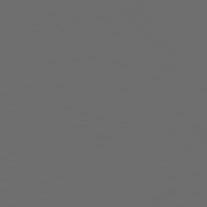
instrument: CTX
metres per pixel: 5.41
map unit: Hpe
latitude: -73.4832
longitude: 5.8044
